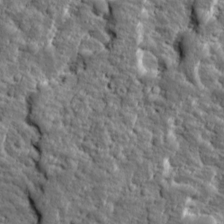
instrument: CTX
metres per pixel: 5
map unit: Ave
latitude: 16.6302
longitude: -134.6301
